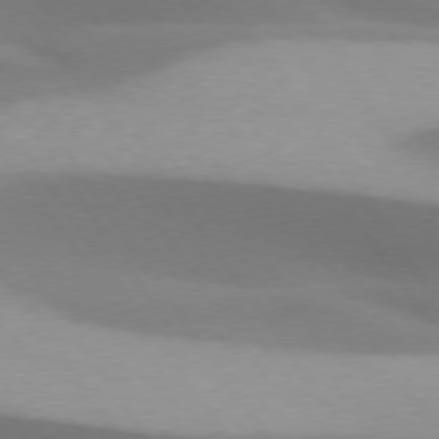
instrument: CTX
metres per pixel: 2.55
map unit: lApd
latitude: 75.3482
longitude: -66.8569
